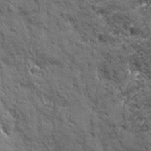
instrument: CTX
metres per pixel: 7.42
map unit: Ave
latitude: 19.5560
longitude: -134.1200
